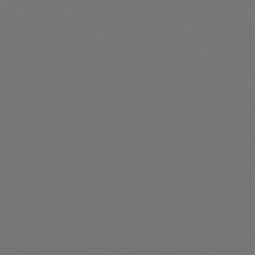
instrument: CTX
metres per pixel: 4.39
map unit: lApd
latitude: 78.8947
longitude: -175.9717
